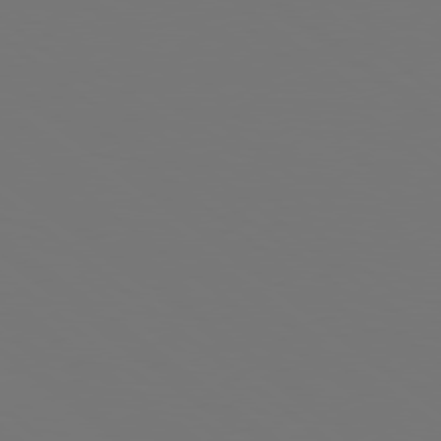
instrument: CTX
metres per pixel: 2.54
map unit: Hpe
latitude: 78.4412
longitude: -175.2159
